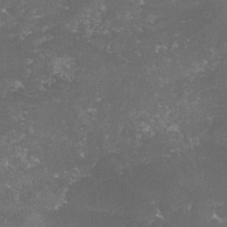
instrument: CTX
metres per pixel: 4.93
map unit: lHvf
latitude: -14.8030
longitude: -99.8394
